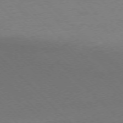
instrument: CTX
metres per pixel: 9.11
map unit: Ap
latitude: -76.8408
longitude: -85.3104
